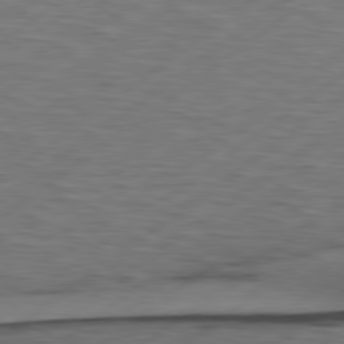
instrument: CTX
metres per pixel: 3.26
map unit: Hpe
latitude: 79.0837
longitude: -120.2523
